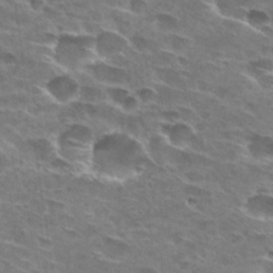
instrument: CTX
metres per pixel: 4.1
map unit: Hto
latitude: 29.3481
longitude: -42.7813
